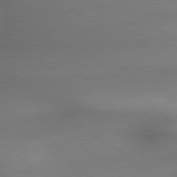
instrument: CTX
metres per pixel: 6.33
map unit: lApd
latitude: 79.5749
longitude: -172.7435
